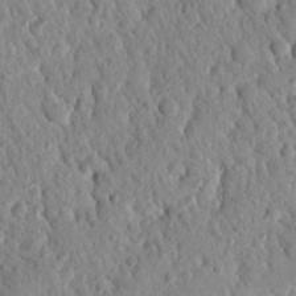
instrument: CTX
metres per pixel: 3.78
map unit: Nhu
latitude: 21.5938
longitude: -77.7827
